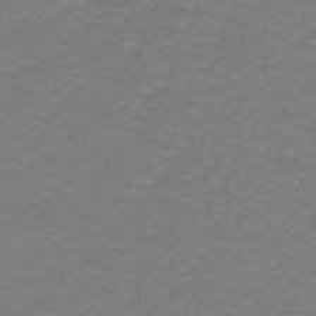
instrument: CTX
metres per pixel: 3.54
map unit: lHb
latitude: -42.7085
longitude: 56.4629
